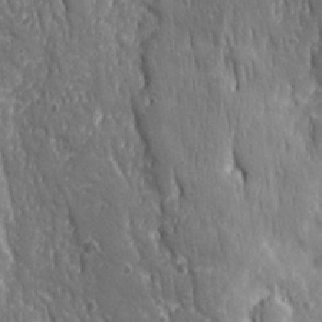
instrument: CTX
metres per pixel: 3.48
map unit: Ave
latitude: 22.6112
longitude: -134.7057
